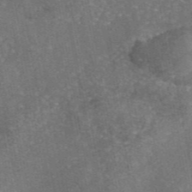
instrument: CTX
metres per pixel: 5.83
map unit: eAb
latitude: 46.0822
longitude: 107.4455
